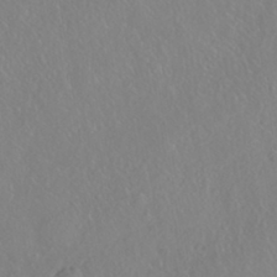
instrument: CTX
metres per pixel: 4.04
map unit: HNhu
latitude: -40.7652
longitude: 104.8219
